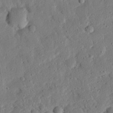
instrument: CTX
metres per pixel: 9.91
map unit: eHh
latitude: 25.1970
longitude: -81.2537
